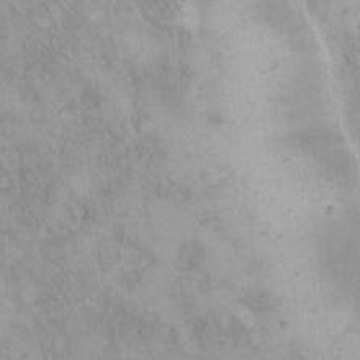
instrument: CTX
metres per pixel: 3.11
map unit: Hto
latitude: 12.9703
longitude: -57.5560
